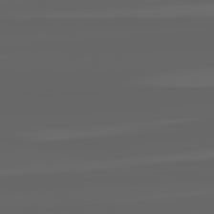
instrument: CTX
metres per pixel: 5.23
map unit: lApd
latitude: 82.4034
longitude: -168.2145
